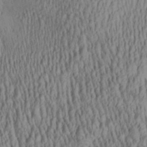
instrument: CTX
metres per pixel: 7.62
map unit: Aa
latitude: 28.4412
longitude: -136.2712
